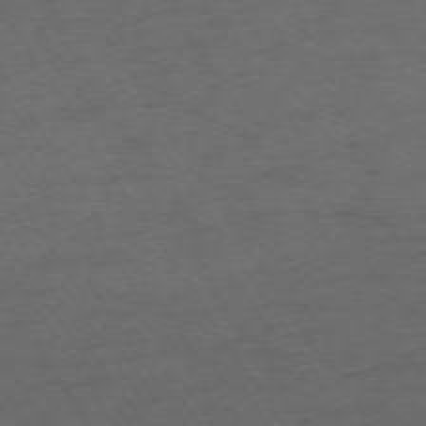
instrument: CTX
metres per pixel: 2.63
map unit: Ap
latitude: -74.2362
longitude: -75.5938
